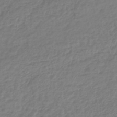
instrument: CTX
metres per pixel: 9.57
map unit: lHb
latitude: -42.4440
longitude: 68.4062
